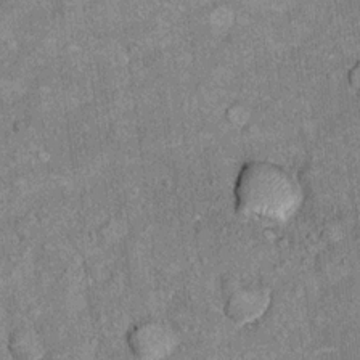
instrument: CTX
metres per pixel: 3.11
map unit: Ht
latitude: 9.8017
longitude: -37.4426
